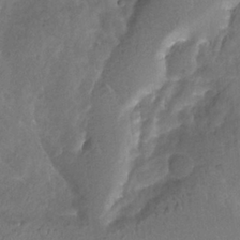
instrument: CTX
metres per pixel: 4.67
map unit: Htu
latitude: -12.2551
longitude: -73.7639
